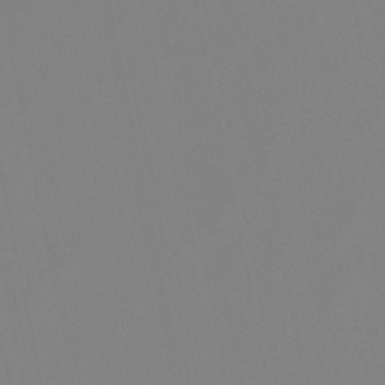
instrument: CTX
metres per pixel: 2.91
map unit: lHb
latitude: -49.0676
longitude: 69.7666
